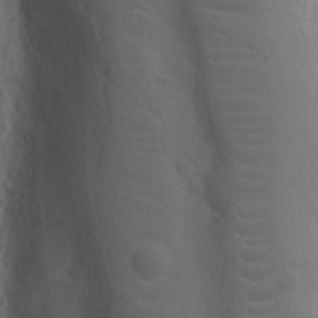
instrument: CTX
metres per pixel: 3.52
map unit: Ave
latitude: -9.4076
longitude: -121.4238
